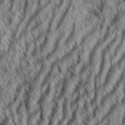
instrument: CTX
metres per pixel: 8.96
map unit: Aa
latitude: 34.0444
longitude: -137.7639
